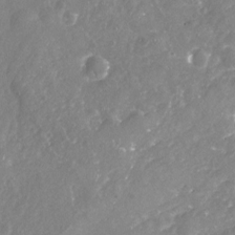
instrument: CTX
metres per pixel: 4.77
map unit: Nhu
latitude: -18.5007
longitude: -57.7260
